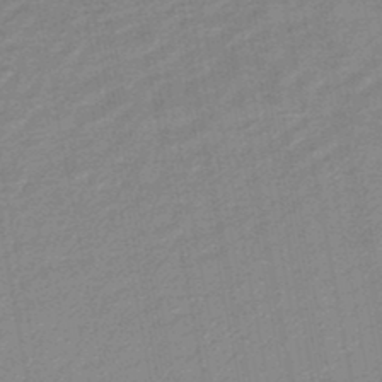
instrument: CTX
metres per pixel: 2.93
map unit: lHb
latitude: -46.7085
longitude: 58.0283
